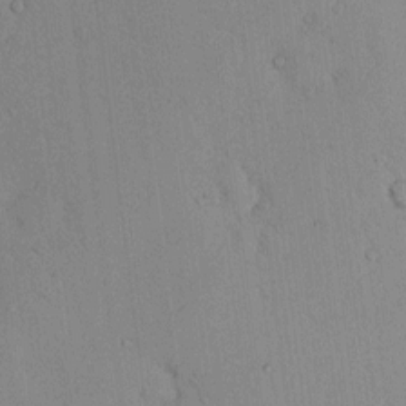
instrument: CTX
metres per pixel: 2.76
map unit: eHh
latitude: 0.1766
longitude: 17.6722
